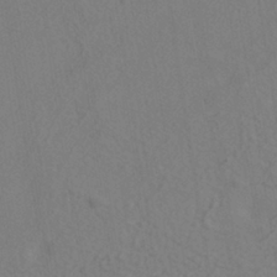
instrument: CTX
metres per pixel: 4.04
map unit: ANa
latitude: -38.5952
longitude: 95.6721
